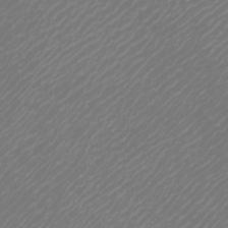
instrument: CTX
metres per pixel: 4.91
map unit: Htu
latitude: -6.1983
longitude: -74.3656
